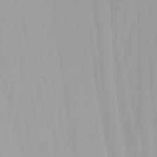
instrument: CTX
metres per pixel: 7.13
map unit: Nhu
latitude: -5.1620
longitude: -94.6869
